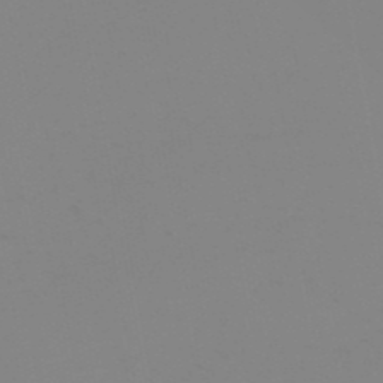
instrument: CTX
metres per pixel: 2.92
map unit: eHb
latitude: -50.4440
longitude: 74.1228
